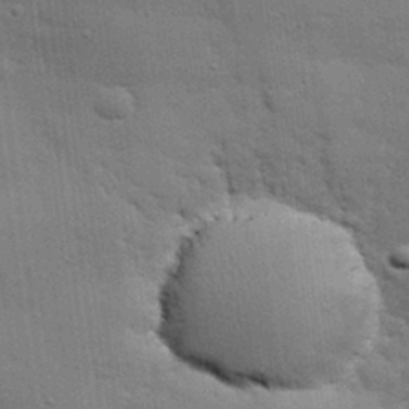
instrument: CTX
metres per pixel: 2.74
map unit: eHh
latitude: 29.4615
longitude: -82.8946
